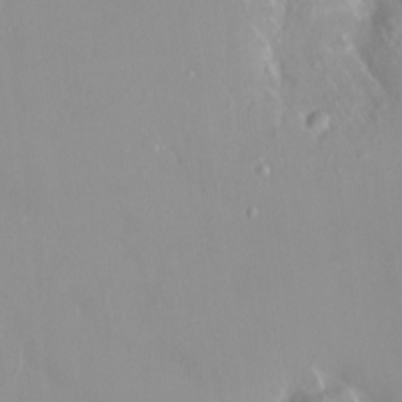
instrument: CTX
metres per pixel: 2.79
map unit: HNhu
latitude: 3.3670
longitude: 7.2187
